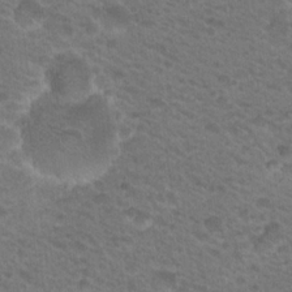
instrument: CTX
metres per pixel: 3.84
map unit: Nhu
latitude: 19.1214
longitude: -32.7246
